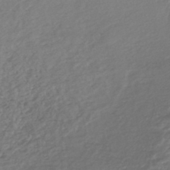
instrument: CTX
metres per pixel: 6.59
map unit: HNhu
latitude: -44.5574
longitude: 95.2942
